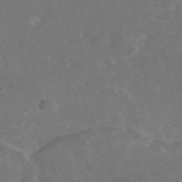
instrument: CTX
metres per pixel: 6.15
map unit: eAb
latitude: 46.4223
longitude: 115.5021
